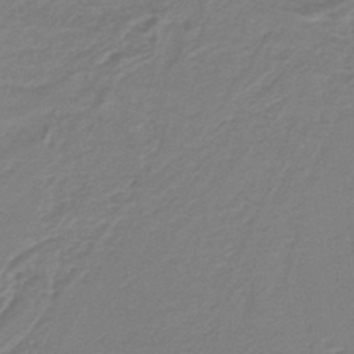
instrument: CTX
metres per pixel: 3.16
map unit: lHb
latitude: -41.2943
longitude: 51.6344
